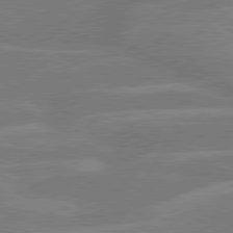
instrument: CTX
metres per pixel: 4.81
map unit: lApd
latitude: 79.6127
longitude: -121.8017
